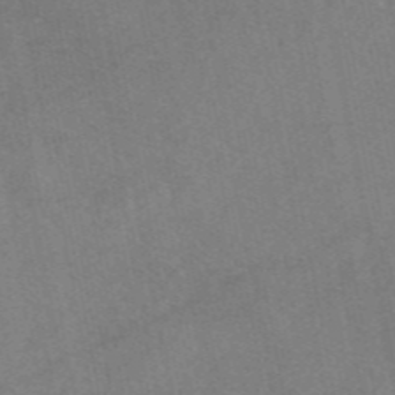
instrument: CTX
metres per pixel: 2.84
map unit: eAb
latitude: 47.2915
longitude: 113.0487
